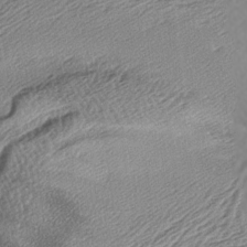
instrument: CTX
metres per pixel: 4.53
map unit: lAa
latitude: -5.9556
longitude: -124.2712
